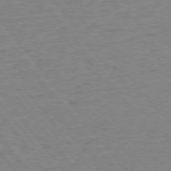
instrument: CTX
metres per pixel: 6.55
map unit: Ap
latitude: -75.7289
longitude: -81.9339
